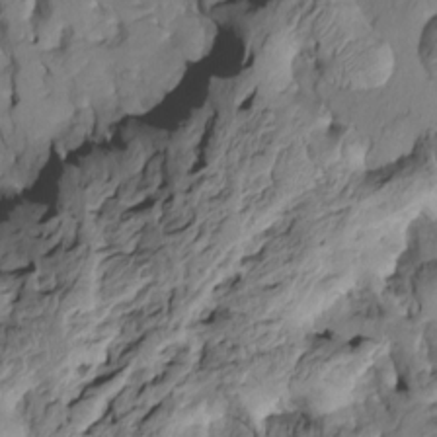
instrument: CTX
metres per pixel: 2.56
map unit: Htu
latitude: -6.5385
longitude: 154.6707
